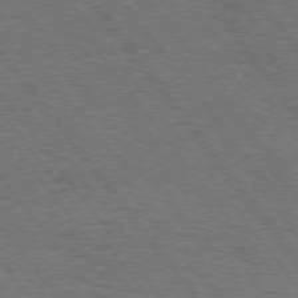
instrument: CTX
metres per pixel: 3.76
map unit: Hpe
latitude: 74.8002
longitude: -139.7450
